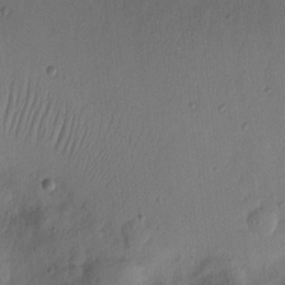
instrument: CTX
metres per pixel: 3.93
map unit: eHh
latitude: 7.2915
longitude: -72.1200
